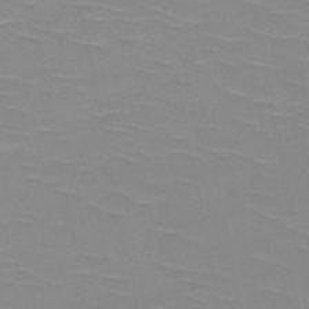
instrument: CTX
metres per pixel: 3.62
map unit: HNb
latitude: -48.6708
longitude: -49.1214
